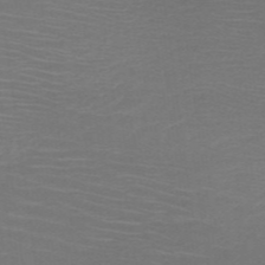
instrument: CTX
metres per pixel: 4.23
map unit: HNb
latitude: -50.2361
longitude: -45.2348
